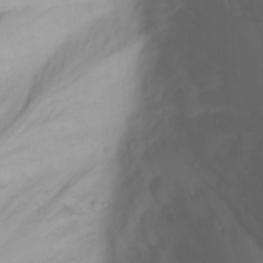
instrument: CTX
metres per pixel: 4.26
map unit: Nhu
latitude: -0.0283
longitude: -79.4238
